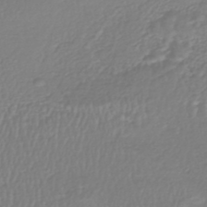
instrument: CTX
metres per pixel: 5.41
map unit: HNhu
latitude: -46.0661
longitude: 98.8975
